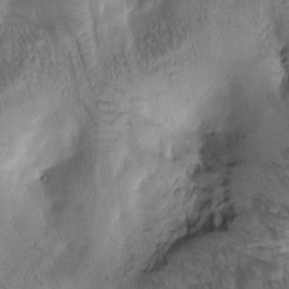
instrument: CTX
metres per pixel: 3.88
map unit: Htu
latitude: -1.1620
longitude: 171.0298
